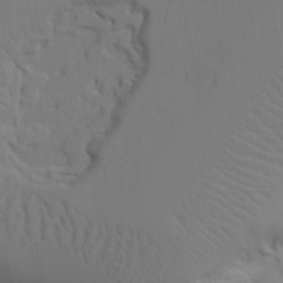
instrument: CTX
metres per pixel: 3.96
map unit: Aa
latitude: 21.6316
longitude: -124.4412
